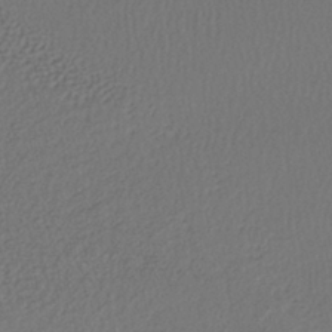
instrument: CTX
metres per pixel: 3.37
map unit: lHb
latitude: -39.9178
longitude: 70.8786
